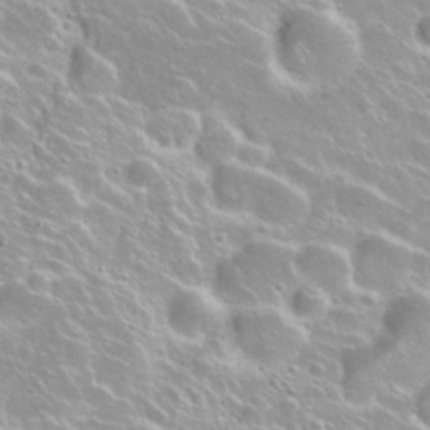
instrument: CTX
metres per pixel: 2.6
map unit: Nhu
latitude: 28.0633
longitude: -51.0647
